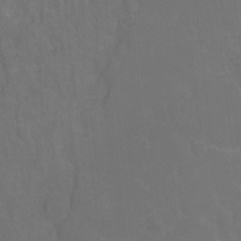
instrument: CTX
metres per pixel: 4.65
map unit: Hto
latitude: -1.8990
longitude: -34.8002
